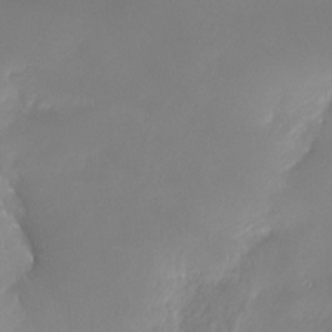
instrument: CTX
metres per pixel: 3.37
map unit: Nhe
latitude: -29.1620
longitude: -109.9717
